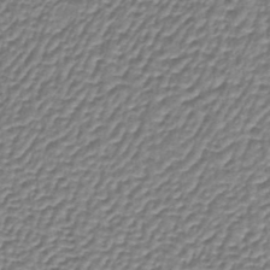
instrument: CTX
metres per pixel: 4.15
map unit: lHb
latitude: -36.7463
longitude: 58.8785
